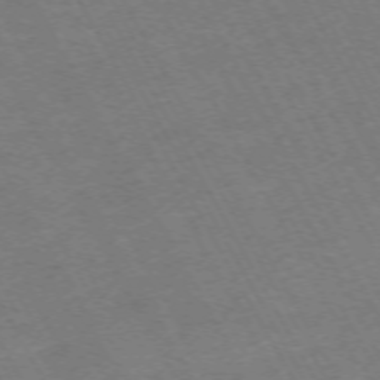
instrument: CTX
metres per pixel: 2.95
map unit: Hpe
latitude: -71.7856
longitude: 8.8786
